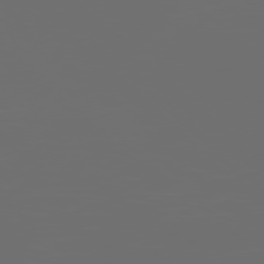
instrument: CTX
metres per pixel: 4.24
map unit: Ap
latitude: -78.7841
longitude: -69.9339
